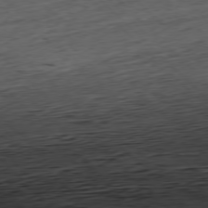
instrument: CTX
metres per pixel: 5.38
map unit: Hpe
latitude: -77.5966
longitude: 13.0298
